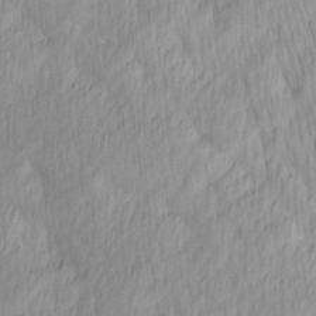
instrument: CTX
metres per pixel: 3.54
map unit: Ave
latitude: 13.1781
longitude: -106.3467
